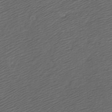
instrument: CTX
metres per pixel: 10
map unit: Ht
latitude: -7.4454
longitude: -35.0458
